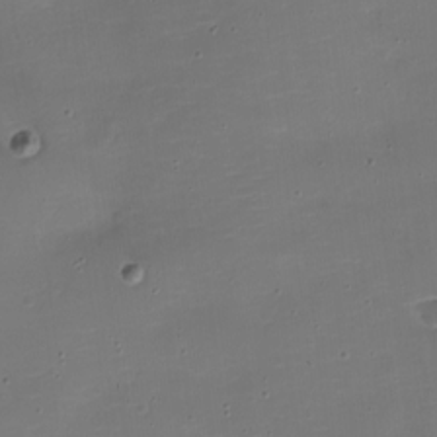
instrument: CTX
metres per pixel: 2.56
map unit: Nve
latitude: -21.5399
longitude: 105.0675
